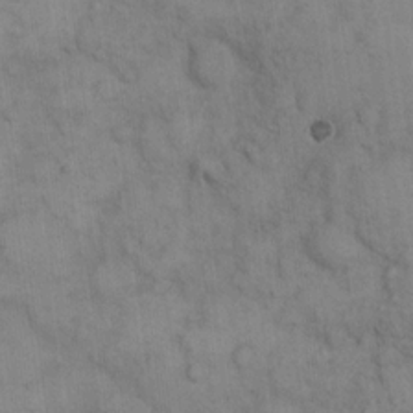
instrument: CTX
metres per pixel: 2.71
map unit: eHh
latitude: 15.4049
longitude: -66.8380
